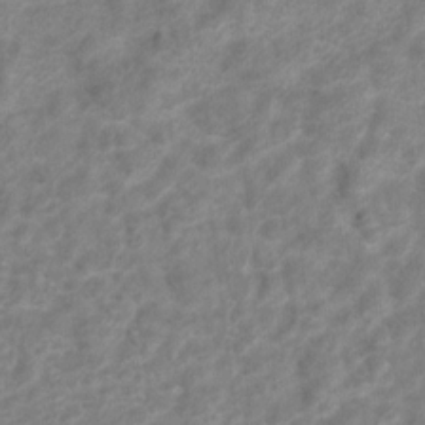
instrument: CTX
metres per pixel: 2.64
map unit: Hto
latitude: 6.9325
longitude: -31.6127
